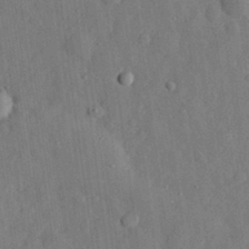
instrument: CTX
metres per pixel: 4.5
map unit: eHh
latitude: 29.8394
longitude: -77.0080
